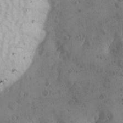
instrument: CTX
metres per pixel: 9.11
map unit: Ave
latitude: -9.1998
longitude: -118.0822
